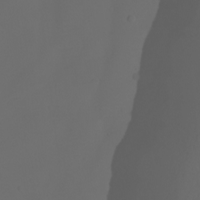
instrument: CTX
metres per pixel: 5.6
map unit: Aa
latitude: -7.1053
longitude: -72.4601
